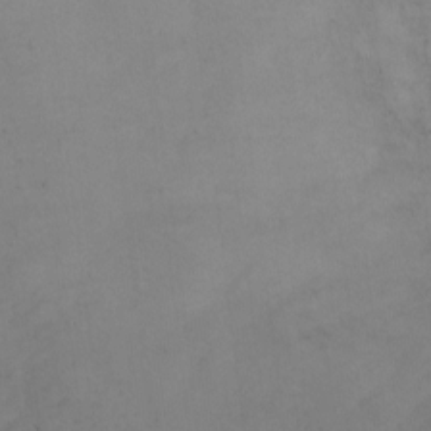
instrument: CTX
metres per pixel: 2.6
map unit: Ht
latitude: 1.1025
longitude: -35.2348
